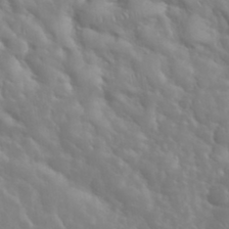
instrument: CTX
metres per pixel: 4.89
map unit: eHh
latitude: 35.3859
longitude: -60.1389
